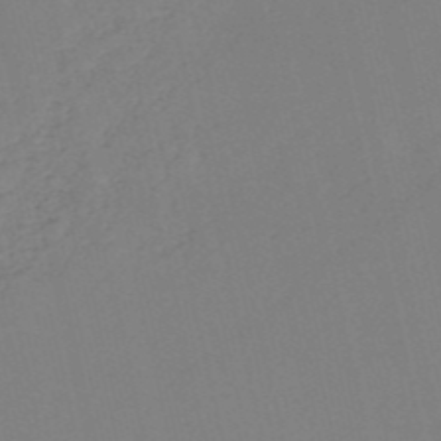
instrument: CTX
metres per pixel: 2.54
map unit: HNb
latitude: -53.4076
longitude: -39.0269
